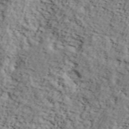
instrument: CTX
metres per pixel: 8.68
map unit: lHvf
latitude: 37.4238
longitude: -86.8569
